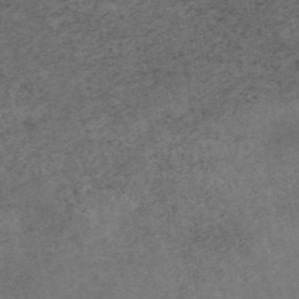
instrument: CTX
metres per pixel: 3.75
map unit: eAb
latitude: 45.5371
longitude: 124.2361
